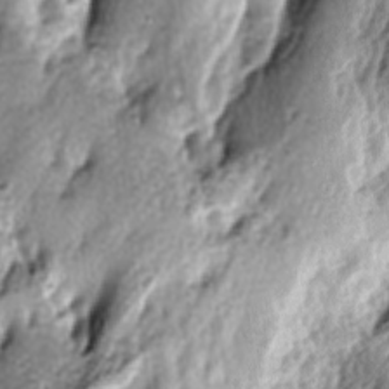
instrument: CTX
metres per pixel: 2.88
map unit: lAa
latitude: -6.4629
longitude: -124.7246
